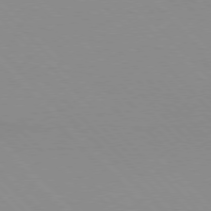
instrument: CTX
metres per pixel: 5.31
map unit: lApd
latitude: 76.5545
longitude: -85.3671
